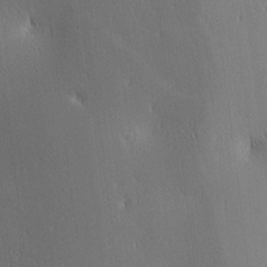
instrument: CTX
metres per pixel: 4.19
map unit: lAa
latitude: 1.7638
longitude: -116.9325
